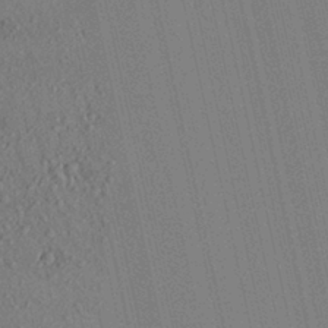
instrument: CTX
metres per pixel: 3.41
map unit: Aa
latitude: 29.3293
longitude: -147.7828
